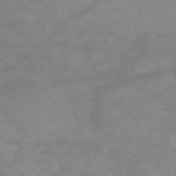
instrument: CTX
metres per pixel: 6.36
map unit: HNb
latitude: -49.1809
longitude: -38.6679
